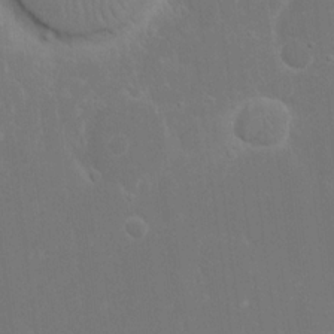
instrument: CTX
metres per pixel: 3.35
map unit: eHh
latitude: 16.2145
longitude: -72.4034
